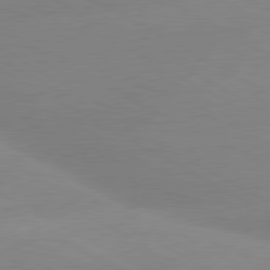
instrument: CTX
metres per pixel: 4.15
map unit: lApd
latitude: 80.2145
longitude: -153.9339
